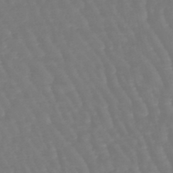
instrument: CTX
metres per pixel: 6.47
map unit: eHb
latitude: -46.4440
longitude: 79.1431
